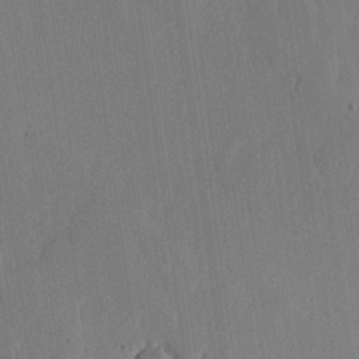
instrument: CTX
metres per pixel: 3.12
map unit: lHvf
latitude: 18.2144
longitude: -115.0080
